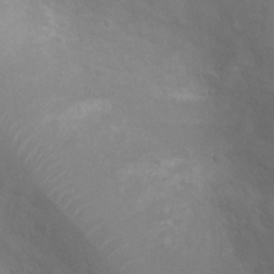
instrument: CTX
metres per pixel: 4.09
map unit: Ht
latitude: -3.8989
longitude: -18.0822
